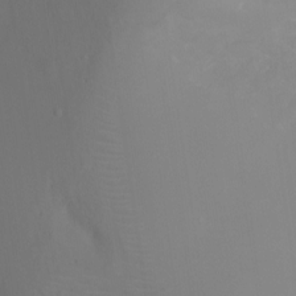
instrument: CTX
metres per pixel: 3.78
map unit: Ht
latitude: -16.5763
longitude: -41.1403
